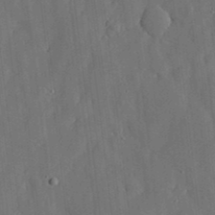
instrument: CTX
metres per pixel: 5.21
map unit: lHvf
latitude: 19.1970
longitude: -113.0080
